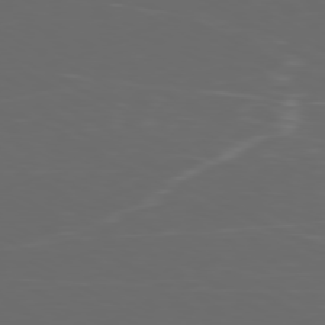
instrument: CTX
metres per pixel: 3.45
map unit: Ap
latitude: -79.7477
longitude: -73.6694
